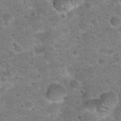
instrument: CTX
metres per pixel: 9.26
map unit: Hto
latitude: 22.1200
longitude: -49.7450
